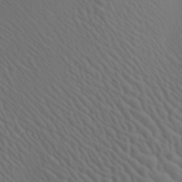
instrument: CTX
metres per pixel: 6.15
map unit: Aa
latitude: 23.0836
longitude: -138.5735
